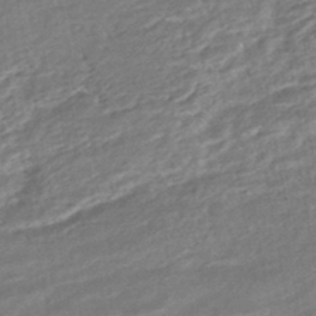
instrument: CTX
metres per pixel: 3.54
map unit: HNhu
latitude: -45.0109
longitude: 101.6532
